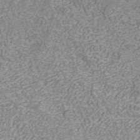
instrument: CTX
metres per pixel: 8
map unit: ANa
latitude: 40.4412
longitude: 21.6344
